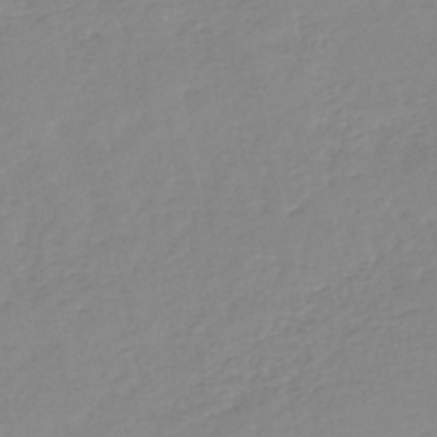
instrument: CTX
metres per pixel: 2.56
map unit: lHb
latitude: -46.1417
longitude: 64.8408
